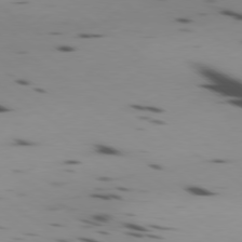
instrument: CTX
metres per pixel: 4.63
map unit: Ap
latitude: -79.3509
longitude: -62.5357
